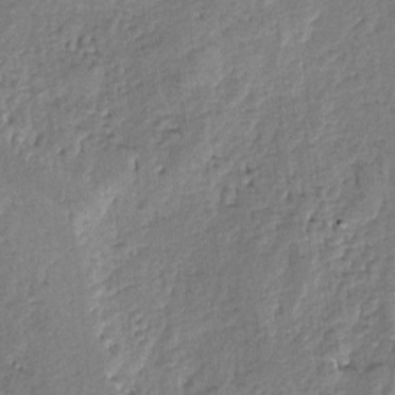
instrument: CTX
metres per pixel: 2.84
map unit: lAvf
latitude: -5.3698
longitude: -113.6505
